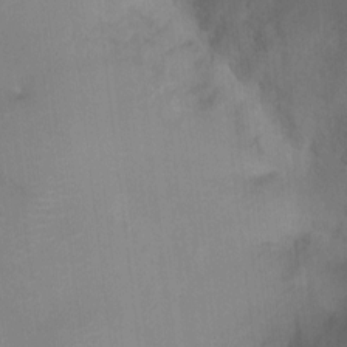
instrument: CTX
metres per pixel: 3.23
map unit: Ht
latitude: -4.1794
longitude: -16.9703
